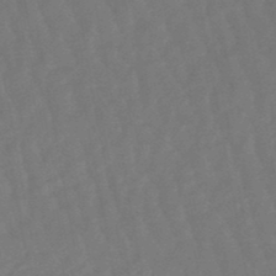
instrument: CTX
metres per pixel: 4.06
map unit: eHb
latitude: -47.2754
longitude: 82.3117
